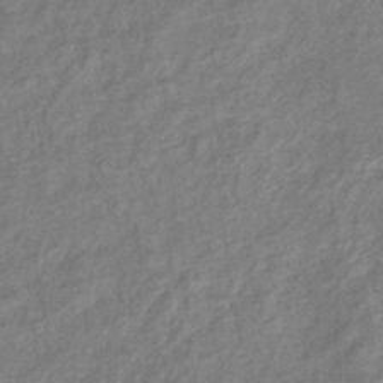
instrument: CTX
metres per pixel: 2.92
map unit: eHb
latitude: -38.1417
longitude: 76.3306
